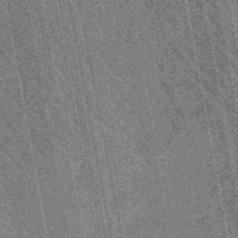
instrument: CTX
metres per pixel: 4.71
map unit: lHb
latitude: -48.2362
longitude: 73.8800
